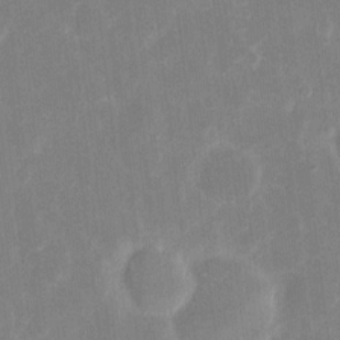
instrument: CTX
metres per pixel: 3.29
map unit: eHh
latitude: 6.7624
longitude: -69.4238
